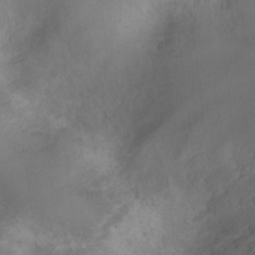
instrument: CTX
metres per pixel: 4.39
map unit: Ht
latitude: -5.1431
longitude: -19.2537
